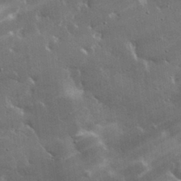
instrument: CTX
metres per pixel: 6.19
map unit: lHvf
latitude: 33.1781
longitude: -92.7813
